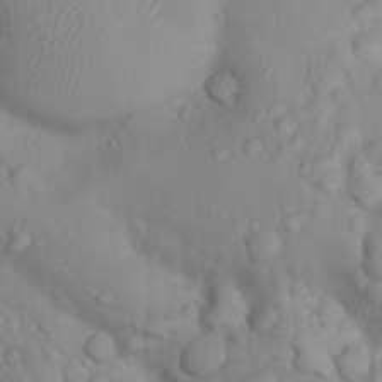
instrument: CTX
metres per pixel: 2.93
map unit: Nhu
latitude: 10.7624
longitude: -26.1011
